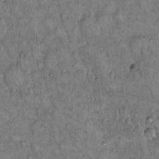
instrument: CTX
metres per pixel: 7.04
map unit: Hto
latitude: 14.5735
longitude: -57.4615
